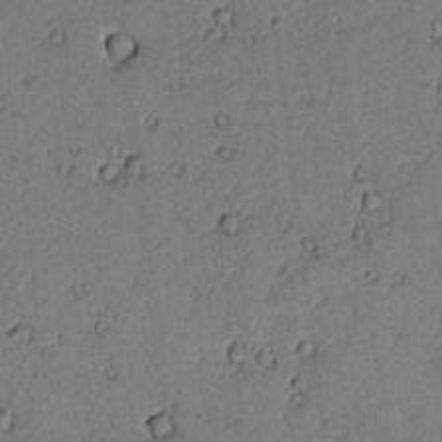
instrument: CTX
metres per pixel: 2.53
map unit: lAvf
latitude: 4.9325
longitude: 168.6707
